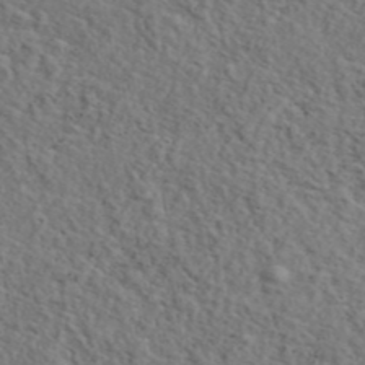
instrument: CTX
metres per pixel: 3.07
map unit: eAb
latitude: 43.3671
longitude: 112.5763
